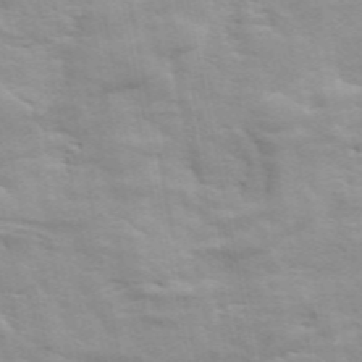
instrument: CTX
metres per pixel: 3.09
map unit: ANa
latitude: 48.7435
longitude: -76.8947
